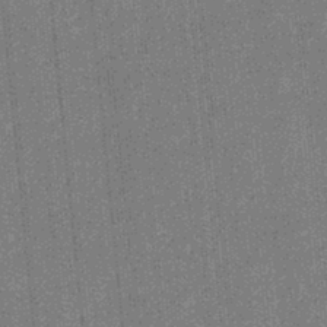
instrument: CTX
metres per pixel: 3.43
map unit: eHb
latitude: -31.8044
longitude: 73.5966
